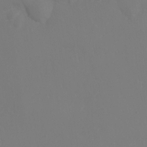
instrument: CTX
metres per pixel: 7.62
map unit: Ht
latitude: -10.1606
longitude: -45.7638
